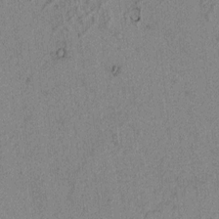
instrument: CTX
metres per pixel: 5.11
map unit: lAvf
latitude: 3.8394
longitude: 157.8422
